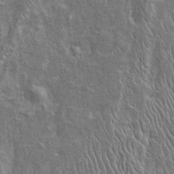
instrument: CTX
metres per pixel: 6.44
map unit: Htu
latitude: -5.7288
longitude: 152.9352
